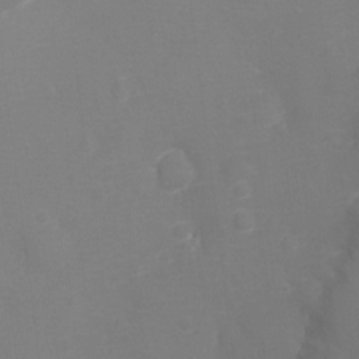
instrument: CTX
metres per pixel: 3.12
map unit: Ht
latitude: -9.3698
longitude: -24.4601
